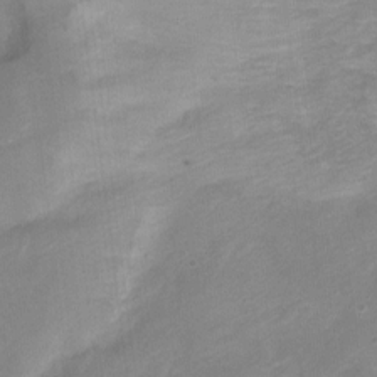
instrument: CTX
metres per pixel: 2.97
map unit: Ht
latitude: -5.3509
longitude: -36.6680
